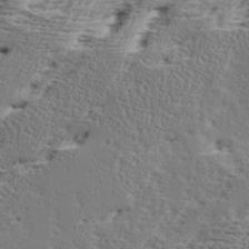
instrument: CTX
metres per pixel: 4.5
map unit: Ave
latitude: 16.8191
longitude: -137.9339
